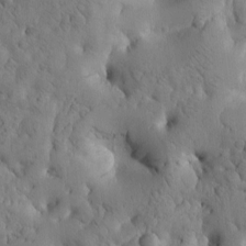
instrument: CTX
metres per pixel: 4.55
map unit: Htu
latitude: -3.5399
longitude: 170.8975
